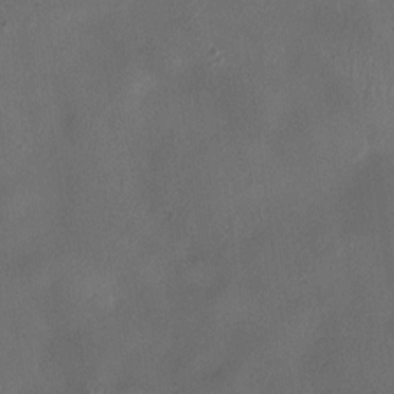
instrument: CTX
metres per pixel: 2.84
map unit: Ht
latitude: -2.5951
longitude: -19.8583
